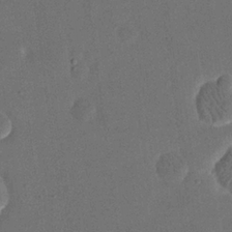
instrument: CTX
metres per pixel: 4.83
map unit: eHh
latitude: 18.9513
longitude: -69.0648
